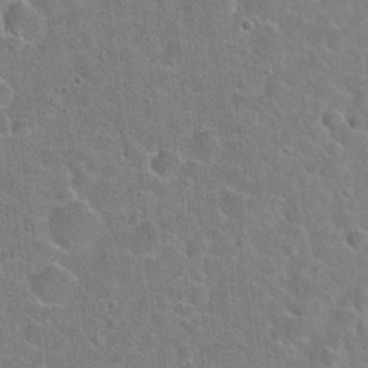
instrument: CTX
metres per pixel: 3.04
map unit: Hto
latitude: 21.9150
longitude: -45.2537
